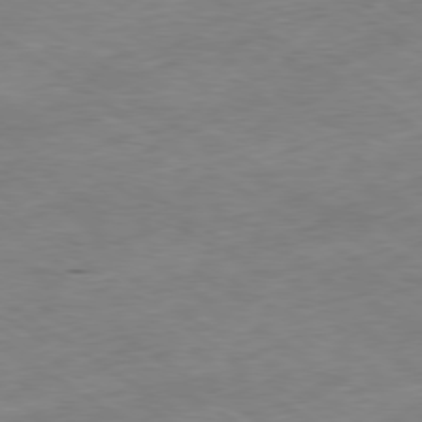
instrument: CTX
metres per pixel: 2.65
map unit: Ap
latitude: -79.8044
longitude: -91.3293
